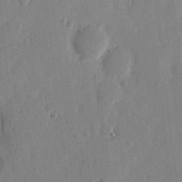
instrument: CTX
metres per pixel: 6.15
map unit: eHh
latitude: 12.6680
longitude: -68.0255
